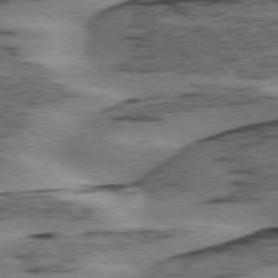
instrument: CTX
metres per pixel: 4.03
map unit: lApd
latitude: 75.8961
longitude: -78.1200
